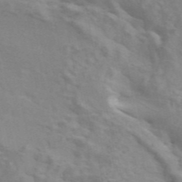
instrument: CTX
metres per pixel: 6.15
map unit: ANa
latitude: 45.4426
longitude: 25.8044
